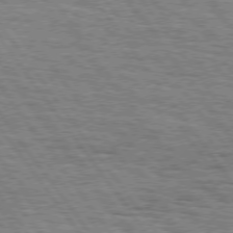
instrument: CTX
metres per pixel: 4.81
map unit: Hpe
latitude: 74.8380
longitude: -152.4979
